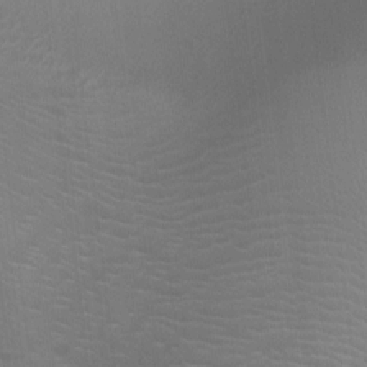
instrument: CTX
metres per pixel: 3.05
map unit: Ht
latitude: -10.1039
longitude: -38.4223
